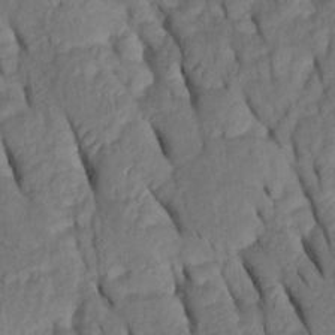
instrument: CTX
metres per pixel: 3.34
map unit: Htu
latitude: 0.3467
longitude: 149.8234
